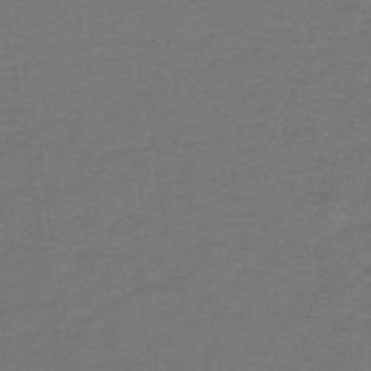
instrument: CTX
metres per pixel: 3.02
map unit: lHb
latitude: -42.4817
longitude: 53.8989
